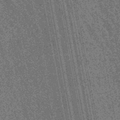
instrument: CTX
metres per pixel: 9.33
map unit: lHb
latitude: -48.1795
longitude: 73.9178
